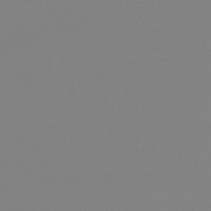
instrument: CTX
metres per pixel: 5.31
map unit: eHb
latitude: -50.4062
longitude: 73.3320
